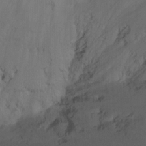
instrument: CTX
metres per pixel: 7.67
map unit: Ht
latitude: -14.6519
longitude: -57.4615
